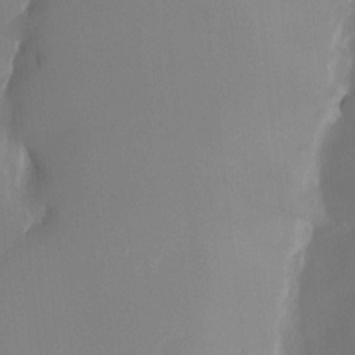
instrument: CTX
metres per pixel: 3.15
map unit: Nhu
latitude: -22.4818
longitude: -71.5938
